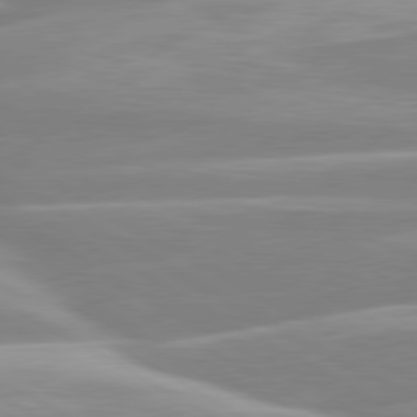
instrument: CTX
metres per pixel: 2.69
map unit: lApd
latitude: 80.2900
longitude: -129.0836
